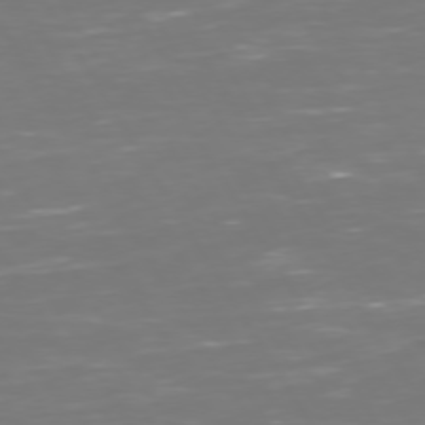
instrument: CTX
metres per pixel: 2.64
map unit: Hpe
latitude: 72.8947
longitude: -126.5735
